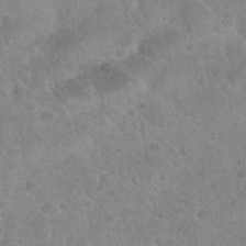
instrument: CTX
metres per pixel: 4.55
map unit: Nhu
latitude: 31.6127
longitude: -52.0633
